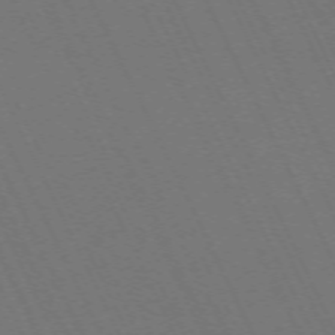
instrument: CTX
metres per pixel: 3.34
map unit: Hpe
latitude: -71.0109
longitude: 16.0283
